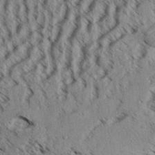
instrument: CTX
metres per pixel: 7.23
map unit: Aa
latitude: 32.7246
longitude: -137.4616
